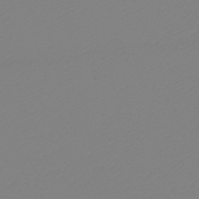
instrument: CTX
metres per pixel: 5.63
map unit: HNb
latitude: -48.8030
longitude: -51.1970
